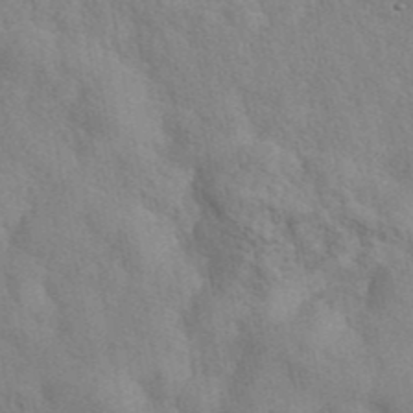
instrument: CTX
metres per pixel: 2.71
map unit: ANa
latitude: 42.0255
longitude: 56.3873
